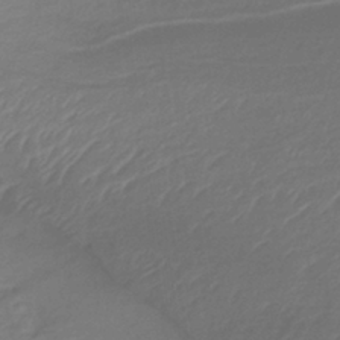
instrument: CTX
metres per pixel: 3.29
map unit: lHb
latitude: -37.6721
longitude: 73.4643
